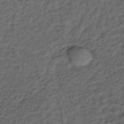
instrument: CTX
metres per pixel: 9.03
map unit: lHb
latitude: -38.4440
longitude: 66.2362
